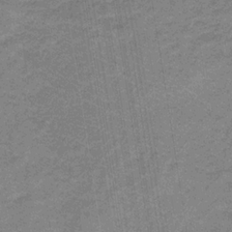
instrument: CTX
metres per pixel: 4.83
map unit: eHb
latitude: -32.4440
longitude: 66.9731
